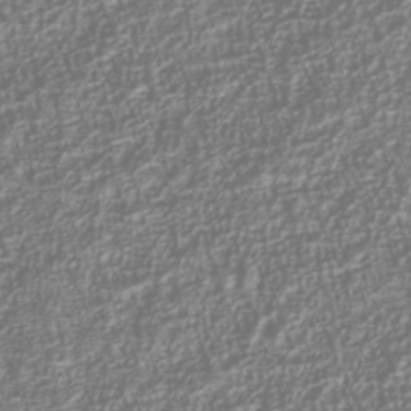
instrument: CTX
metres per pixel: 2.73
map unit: Nhu
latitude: -40.1983
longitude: -84.6491
